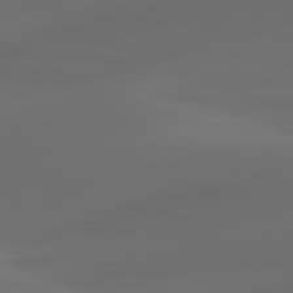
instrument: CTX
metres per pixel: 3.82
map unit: lApd
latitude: 80.8569
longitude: -83.5371
